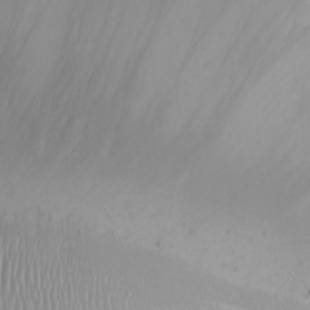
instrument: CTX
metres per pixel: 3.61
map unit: eHh
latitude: -5.7099
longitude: -80.9514
